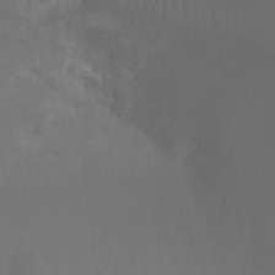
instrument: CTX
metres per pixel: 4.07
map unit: Ht
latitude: -9.4643
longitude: -33.4426
